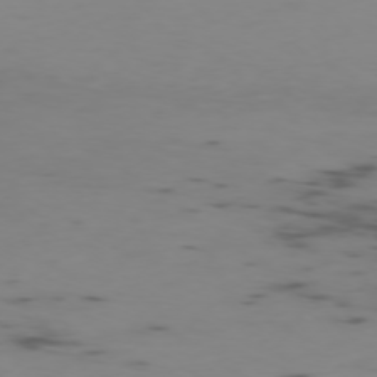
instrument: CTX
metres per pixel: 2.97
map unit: Ap
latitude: -76.0850
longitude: -67.0080
